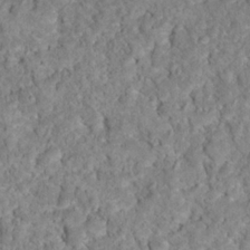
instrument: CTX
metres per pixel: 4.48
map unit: Hto
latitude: 17.4049
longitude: -34.8002
